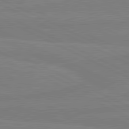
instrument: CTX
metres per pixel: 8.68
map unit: lApd
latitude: 81.6127
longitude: -176.9513
